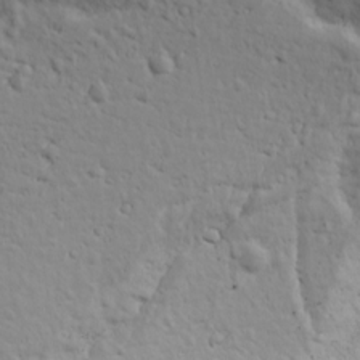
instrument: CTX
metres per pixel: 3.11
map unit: Ave
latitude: 18.6679
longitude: -132.6868
